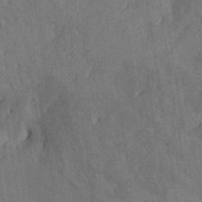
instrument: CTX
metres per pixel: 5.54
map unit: Htu
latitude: -4.6518
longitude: -177.3292
